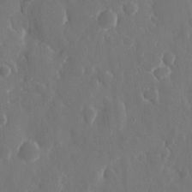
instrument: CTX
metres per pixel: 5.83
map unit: eHh
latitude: 10.9892
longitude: -71.2537
